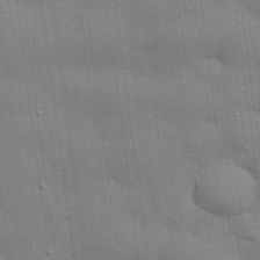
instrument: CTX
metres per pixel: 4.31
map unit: eHh
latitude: 29.2726
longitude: -83.0269
